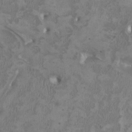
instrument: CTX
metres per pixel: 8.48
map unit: HNhu
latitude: 2.6679
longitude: -3.5371
